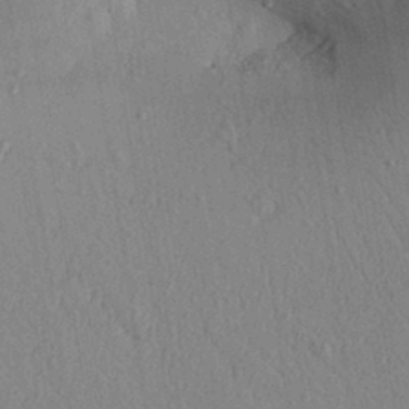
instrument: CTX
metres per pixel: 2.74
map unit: Aa
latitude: 29.2159
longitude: -146.7247
